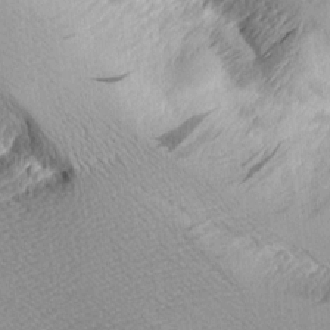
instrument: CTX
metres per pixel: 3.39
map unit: Aa
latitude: 11.2726
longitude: -127.5749
